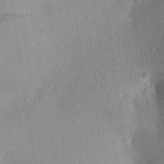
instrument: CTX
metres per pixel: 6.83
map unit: Aa
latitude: 24.9891
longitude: -147.8395
